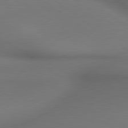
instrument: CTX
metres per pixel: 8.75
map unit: lApd
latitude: 79.8206
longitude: -173.7449
